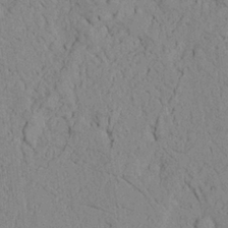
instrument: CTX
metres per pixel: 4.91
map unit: Ave
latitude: 24.1199
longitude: -133.7261
